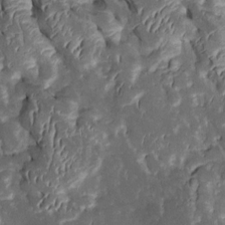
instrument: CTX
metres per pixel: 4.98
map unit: Htu
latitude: 0.5357
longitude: 148.2929
